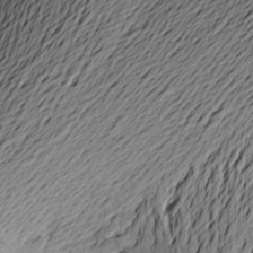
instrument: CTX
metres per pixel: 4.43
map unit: Aa
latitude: 21.7639
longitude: -148.8380
